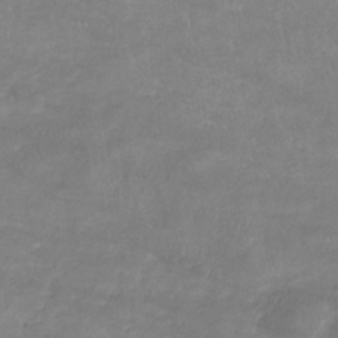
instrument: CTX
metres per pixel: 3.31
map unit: lHb
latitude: -34.2362
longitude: 72.2928
